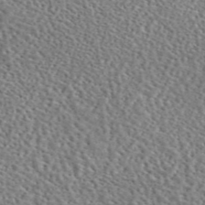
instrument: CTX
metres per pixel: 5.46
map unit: eAb
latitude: 45.2915
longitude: 111.4454
